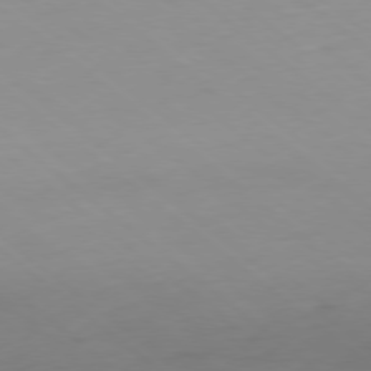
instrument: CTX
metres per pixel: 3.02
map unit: Ap
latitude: -78.7652
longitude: -74.0444
